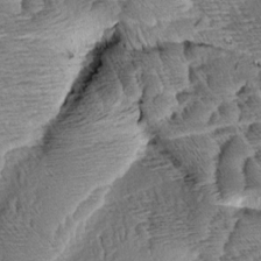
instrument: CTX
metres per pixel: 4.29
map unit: Aa
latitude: 8.1767
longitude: -133.2726
